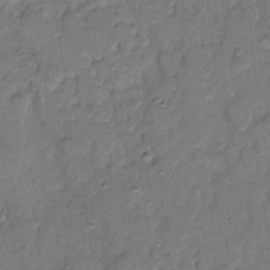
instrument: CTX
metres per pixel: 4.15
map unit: eHh
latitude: 8.8569
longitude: -62.1200
